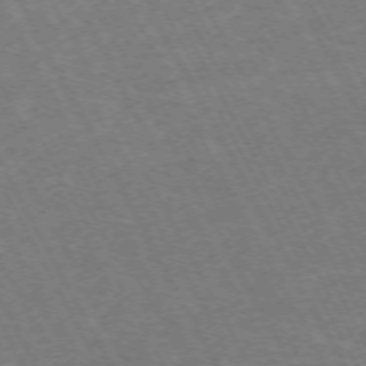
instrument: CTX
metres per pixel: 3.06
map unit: Hpe
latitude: -71.8234
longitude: 9.8233
